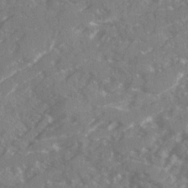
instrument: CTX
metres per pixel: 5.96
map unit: Ave
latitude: 19.9528
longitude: -130.4790
